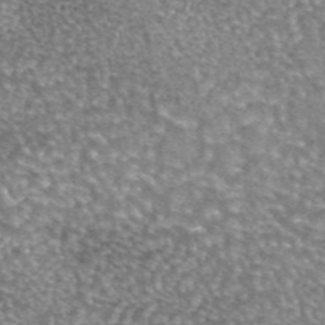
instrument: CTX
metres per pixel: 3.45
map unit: eAb
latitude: 44.7246
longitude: 105.6344
